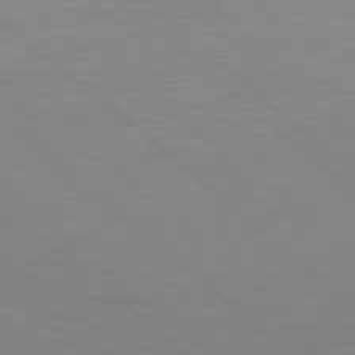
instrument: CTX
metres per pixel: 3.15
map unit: Hpe
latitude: 78.2901
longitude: -125.2914
